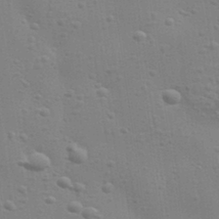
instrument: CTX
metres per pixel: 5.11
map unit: Aa
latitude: 32.7813
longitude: -133.8394
